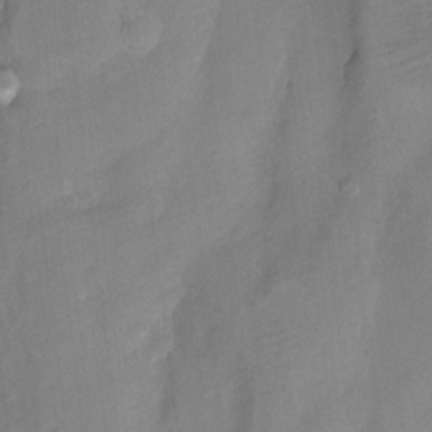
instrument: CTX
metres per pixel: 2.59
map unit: Hto
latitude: 7.1781
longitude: -36.2145
